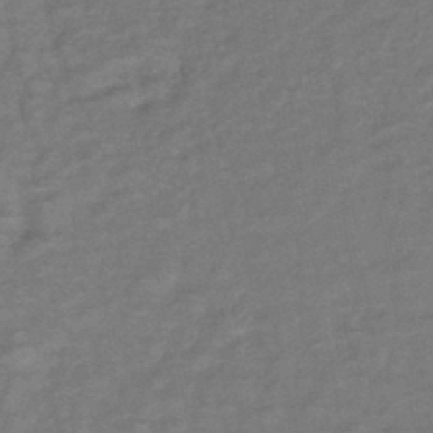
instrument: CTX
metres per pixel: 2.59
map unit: lHb
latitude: -41.0297
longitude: 75.4077
